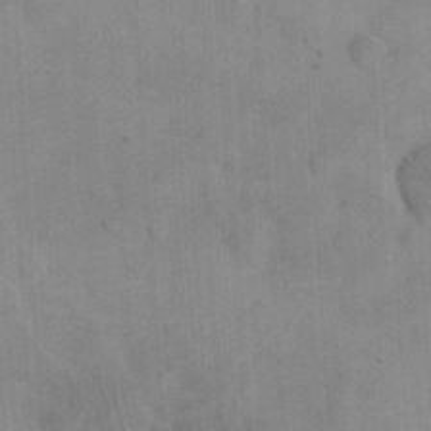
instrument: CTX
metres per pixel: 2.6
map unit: eHh
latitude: 25.0647
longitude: -65.4048
